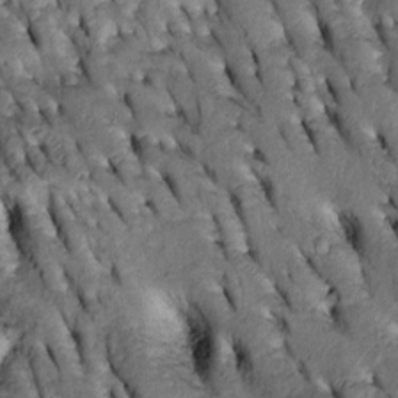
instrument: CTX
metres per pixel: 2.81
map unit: Htu
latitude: -2.1227
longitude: 151.3509
